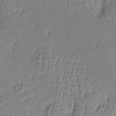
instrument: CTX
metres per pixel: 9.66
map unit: Htu
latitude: -5.4076
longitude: 176.3873
